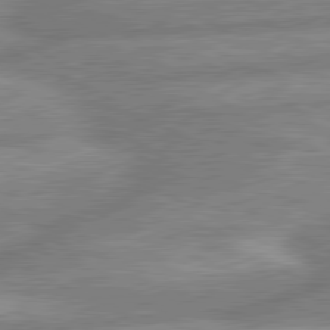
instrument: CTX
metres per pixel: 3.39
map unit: lApd
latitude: 80.5735
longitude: -167.2348
